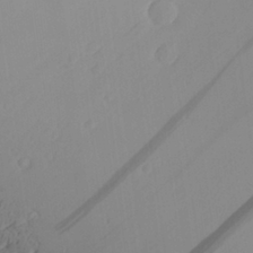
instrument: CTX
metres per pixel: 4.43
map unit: Aa
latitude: 26.6302
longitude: -137.0081
